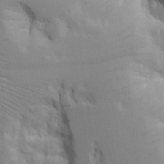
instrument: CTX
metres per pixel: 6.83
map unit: Aa
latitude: 20.6869
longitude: -124.1200
